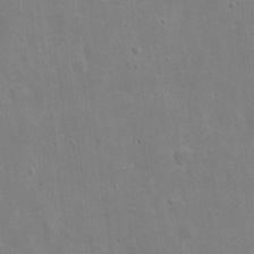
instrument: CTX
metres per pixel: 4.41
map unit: eHh
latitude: 9.0836
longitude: -72.6491
